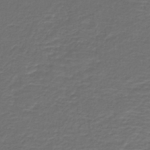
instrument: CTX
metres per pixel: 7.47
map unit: HNb
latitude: -43.0297
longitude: 51.7478
